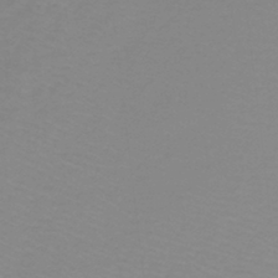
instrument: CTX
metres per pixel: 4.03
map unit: lHb
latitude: -44.1984
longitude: 53.1998
